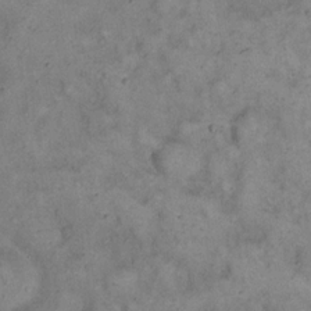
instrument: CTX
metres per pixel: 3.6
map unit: eHh
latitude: 17.5371
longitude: -62.3656
